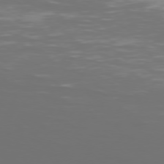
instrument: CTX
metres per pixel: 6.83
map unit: Hpe
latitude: 74.2523
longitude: -125.7638
